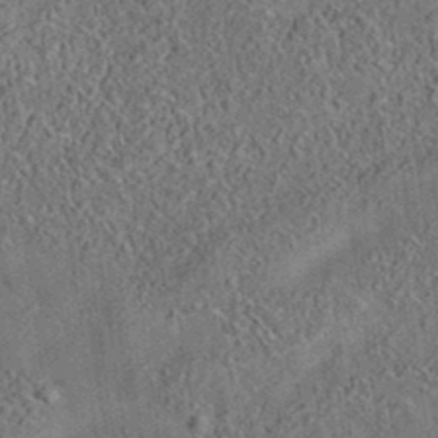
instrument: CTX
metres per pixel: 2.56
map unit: eAb
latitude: 35.2726
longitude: 109.2187
